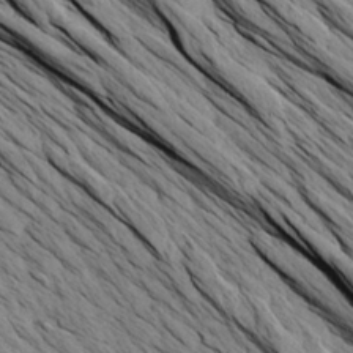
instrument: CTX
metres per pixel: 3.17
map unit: Aa
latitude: 27.3860
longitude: -133.4238
